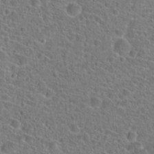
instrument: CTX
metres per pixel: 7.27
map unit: Hto
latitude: 23.6505
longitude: -45.8205
